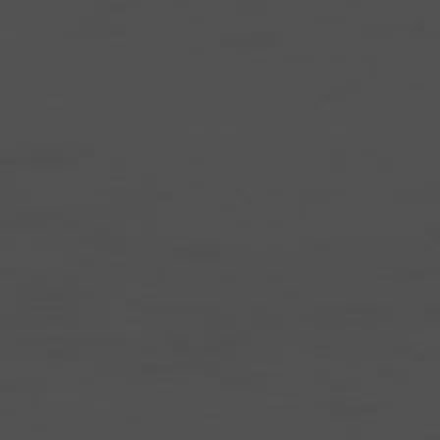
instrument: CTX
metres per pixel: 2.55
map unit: Hpe
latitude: -78.6707
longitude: 15.5399
